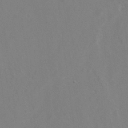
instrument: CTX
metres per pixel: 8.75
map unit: Hto
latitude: 8.7246
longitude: -34.9135
